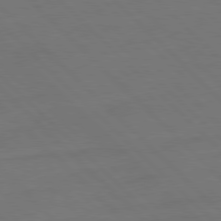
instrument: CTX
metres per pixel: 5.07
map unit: Ap
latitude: -80.0094
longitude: -55.4993
